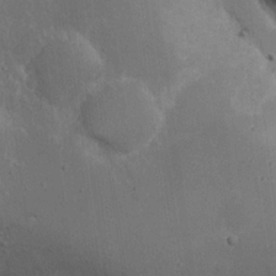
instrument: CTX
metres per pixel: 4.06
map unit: Nhu
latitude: 18.6868
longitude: -73.7828
